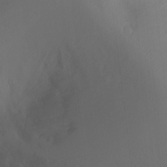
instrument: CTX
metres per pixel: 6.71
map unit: Ht
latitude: -6.7274
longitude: -26.4412
